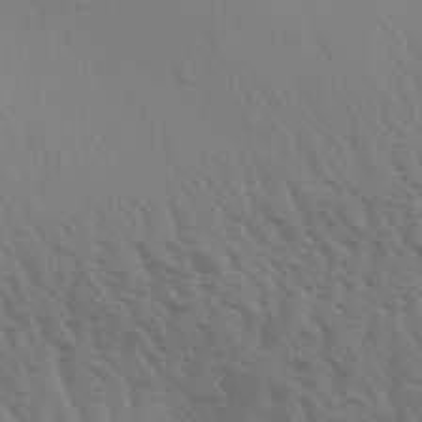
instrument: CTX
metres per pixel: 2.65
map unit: Aa
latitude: 31.6883
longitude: -135.7449
